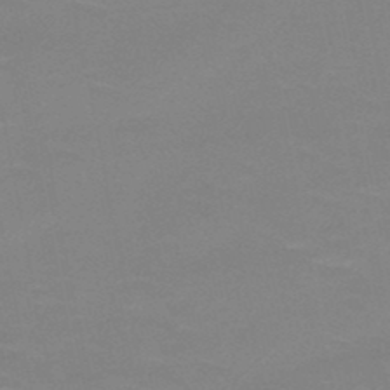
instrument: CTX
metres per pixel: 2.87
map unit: HNb
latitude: -48.3307
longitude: -48.4979
